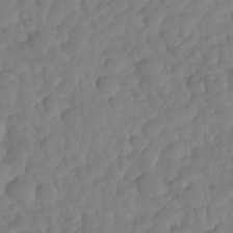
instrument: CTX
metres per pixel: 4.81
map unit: HNhu
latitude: -25.2376
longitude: 50.2550
